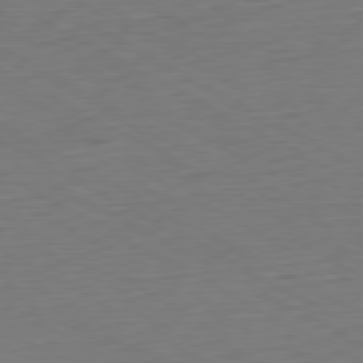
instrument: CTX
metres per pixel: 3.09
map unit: Ap
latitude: -79.6533
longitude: -56.9135
